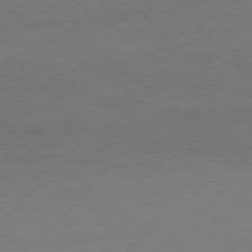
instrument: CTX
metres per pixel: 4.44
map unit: Ap
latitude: -78.5951
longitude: -89.0081
